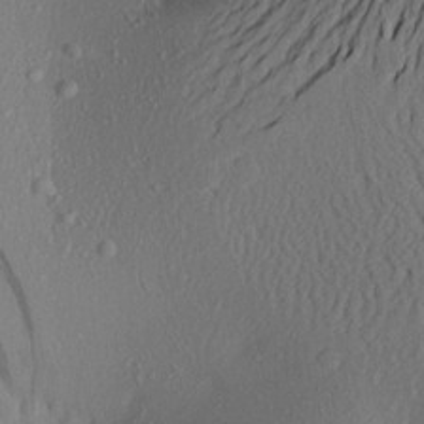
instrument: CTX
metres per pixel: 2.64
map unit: Aa
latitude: 21.2159
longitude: -144.8191
